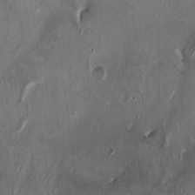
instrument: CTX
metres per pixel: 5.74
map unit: HNhu
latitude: 1.6694
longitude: -4.2333
